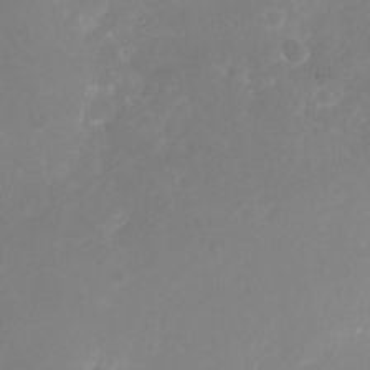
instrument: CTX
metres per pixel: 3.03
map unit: Nhu
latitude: -25.6722
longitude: -72.9892
